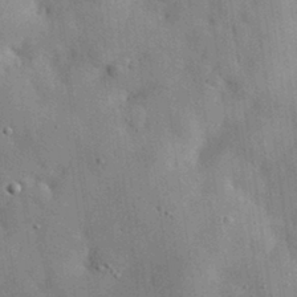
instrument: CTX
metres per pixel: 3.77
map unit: eHh
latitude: 30.7436
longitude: -72.9514
